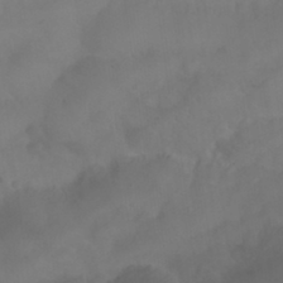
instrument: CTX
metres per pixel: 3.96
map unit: Nhu
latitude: 24.6301
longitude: -62.4223
